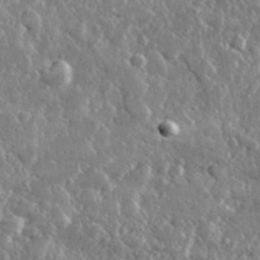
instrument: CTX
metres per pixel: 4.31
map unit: lHvf
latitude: 31.8017
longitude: -90.8947
